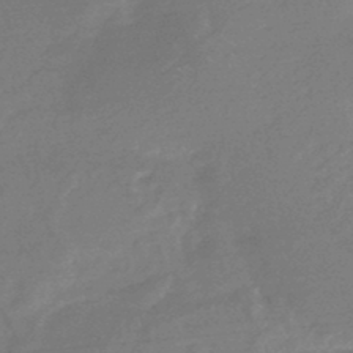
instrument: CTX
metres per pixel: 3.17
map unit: HNb
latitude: -44.6330
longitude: -38.0633
